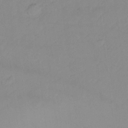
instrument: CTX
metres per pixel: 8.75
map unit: Hto
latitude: -13.0864
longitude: -40.4034
